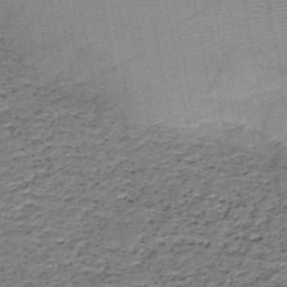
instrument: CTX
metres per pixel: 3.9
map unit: HNb
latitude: -48.7275
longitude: -40.2333
